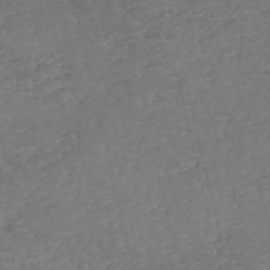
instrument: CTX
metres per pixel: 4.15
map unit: eHh
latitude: -55.2376
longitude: -90.1767
